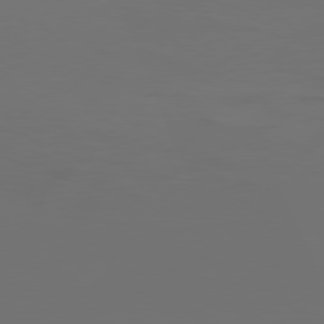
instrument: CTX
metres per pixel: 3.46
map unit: Hpe
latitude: 77.7071
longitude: -122.4034
